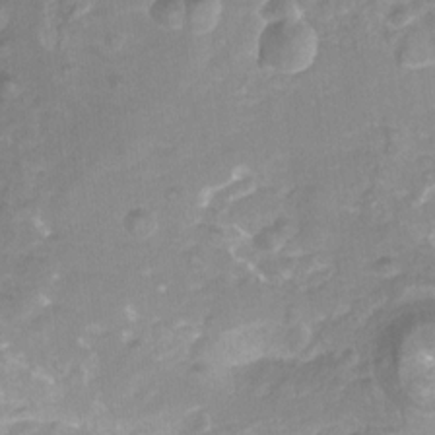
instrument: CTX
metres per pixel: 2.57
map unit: Nhu
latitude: -22.0850
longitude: -56.1199
